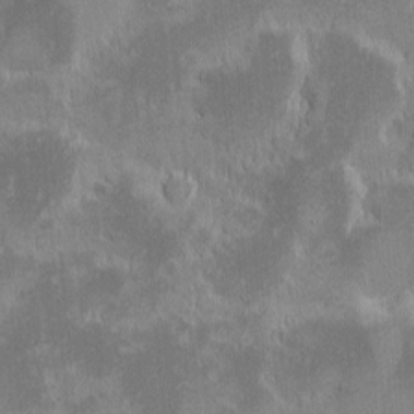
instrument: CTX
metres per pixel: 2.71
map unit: eHh
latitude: -1.5211
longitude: -85.1781
